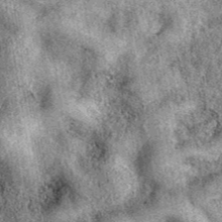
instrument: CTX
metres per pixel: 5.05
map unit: eAb
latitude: 39.8772
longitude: 111.5021
